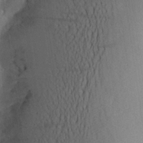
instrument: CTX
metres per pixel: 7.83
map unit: Aa
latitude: 27.3860
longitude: -146.3468
